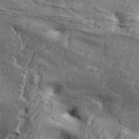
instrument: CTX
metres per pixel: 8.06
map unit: Aa
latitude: 34.3089
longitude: -135.4426
